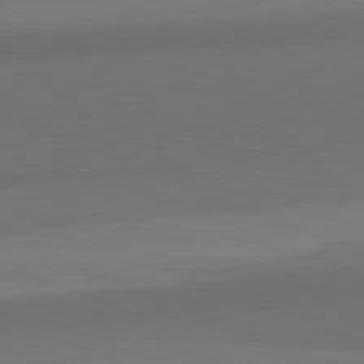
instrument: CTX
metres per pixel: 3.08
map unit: lApd
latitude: 82.3845
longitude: 156.7274
